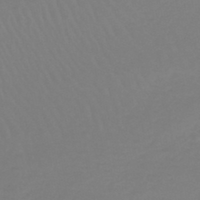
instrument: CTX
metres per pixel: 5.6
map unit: lHb
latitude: -45.7478
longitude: 72.0472
